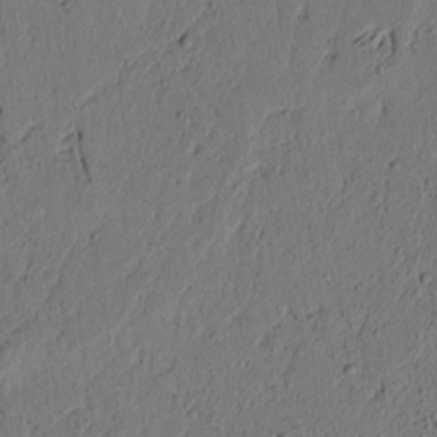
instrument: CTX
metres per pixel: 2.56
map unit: lAvf
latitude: 4.7435
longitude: 165.7478
